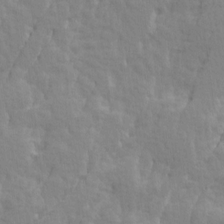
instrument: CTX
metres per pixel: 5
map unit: Ave
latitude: 14.3657
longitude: -134.3467
